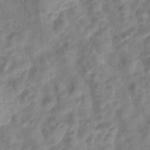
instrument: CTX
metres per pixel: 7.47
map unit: Hto
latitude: 6.4790
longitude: -31.7639
